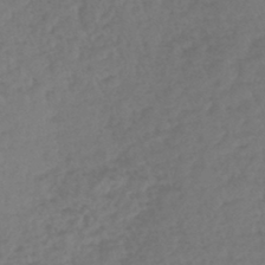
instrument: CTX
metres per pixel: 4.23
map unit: lHb
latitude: -45.4454
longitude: 67.8044
